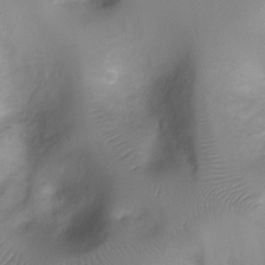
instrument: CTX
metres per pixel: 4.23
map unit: Ht
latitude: -7.7666
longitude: -24.0822
